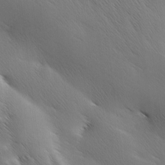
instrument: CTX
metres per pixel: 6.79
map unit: Ave
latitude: 0.8758
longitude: -114.5545
